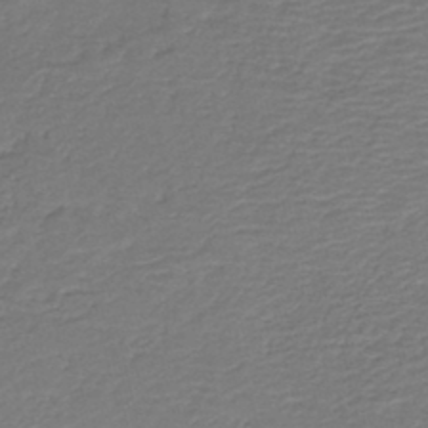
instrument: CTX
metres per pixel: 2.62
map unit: HNb
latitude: -42.7652
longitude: 50.5196
